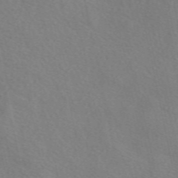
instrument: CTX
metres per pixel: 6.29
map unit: eAb
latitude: 50.1955
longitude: 117.3131
